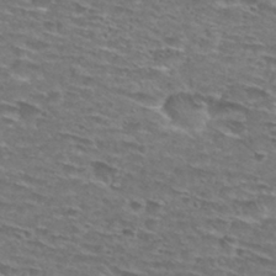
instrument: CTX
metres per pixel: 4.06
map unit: Nhu
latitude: 28.9702
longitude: -48.1200
